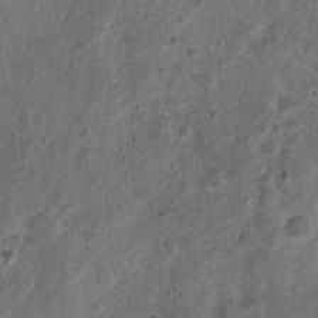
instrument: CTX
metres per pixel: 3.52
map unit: Nhu
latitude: 2.7813
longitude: -14.7058
